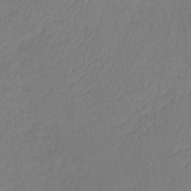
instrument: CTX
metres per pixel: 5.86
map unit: lHb
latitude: -35.5021
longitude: 65.1620
